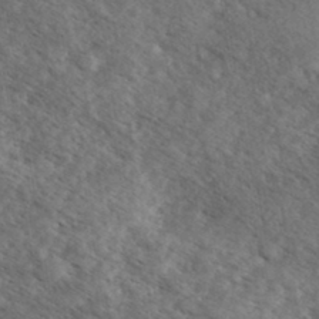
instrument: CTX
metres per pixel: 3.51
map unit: eHh
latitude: 35.2726
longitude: -140.4412
